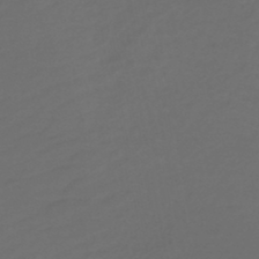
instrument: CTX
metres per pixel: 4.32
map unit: HNb
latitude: -47.8422
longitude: 55.3321
